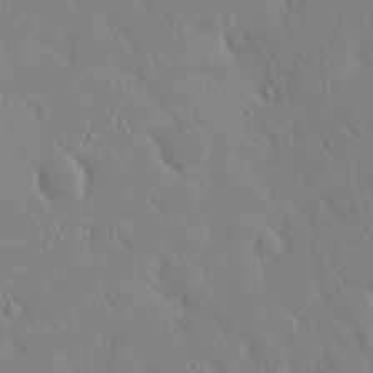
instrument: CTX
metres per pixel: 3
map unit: eHh
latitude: 0.1011
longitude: 17.8612
